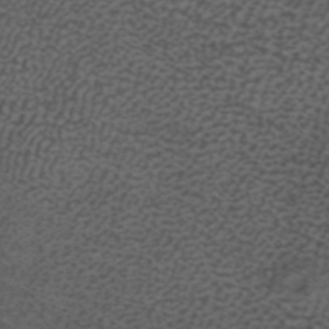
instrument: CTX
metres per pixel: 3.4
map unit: ANa
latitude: 40.0444
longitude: 28.8786
